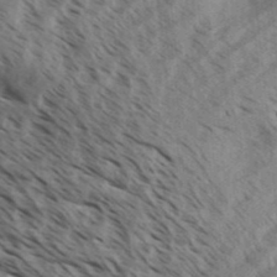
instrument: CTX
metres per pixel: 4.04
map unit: Aa
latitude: 32.4790
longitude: -139.1781
